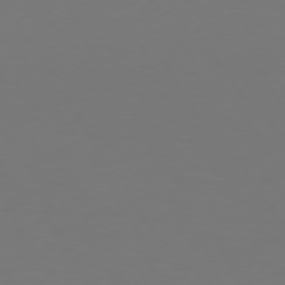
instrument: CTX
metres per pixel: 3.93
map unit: Hpe
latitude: 73.2159
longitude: -122.3278
